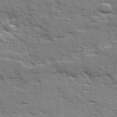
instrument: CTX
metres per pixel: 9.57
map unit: Ave
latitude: 17.9528
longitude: -129.8394
